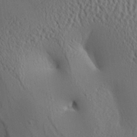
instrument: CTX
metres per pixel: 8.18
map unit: Aa
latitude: 25.2159
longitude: -133.3293
